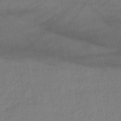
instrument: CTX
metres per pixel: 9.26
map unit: lHb
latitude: -41.3132
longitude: 67.8422
